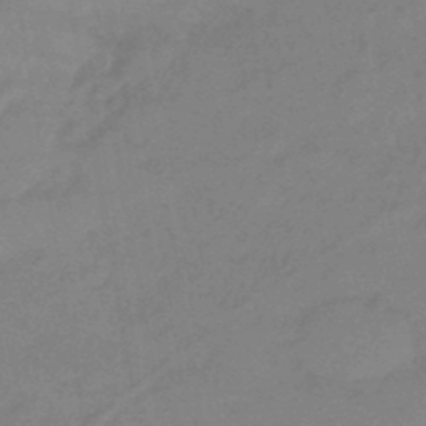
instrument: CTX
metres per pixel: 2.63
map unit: eHb
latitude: -45.6911
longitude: 86.2740
